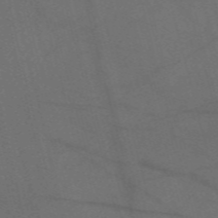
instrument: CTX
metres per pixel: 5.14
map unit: Nve
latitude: -58.9541
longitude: 51.1809
